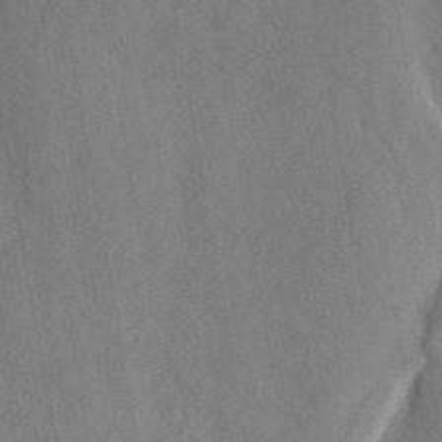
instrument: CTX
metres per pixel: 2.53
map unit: ANa
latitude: 45.3670
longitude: 45.4265
